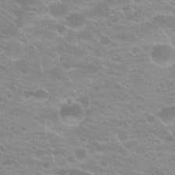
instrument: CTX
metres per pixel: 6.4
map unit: Hto
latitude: 20.4790
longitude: -37.1592
